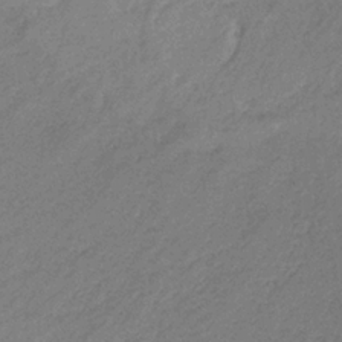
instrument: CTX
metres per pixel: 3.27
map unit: HNb
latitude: -34.8786
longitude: 55.4455
